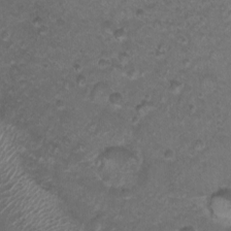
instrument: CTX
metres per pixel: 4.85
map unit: Nhu
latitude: 2.7624
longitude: -15.4049
